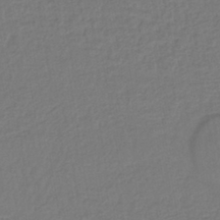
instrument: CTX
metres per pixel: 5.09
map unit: lHb
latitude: -42.5951
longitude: 74.7652
